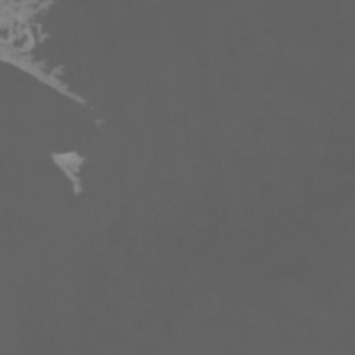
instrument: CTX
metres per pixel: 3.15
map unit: Nhu
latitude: -11.5777
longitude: -74.4223
